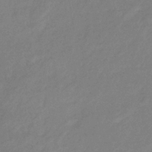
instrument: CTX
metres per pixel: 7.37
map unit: eHb
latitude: -36.6707
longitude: 78.4062
